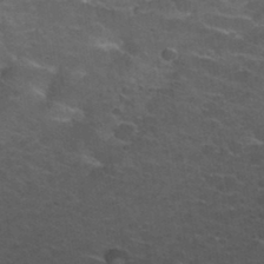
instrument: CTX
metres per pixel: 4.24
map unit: Nhu
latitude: 32.0255
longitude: -53.6316
